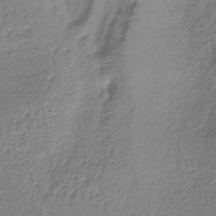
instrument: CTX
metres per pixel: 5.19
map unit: lHb
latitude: -37.2376
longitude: 61.4077
